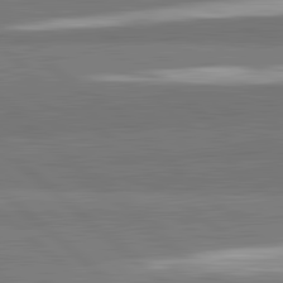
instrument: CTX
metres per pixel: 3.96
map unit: lApd
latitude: 82.2900
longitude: 162.0850
